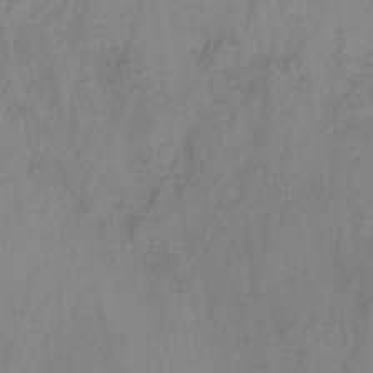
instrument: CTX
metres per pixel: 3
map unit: HNb
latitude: -31.4454
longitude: 62.3117
